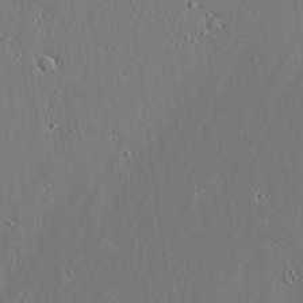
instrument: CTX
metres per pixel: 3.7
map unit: lAvf
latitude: 23.9906
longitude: -110.9703
